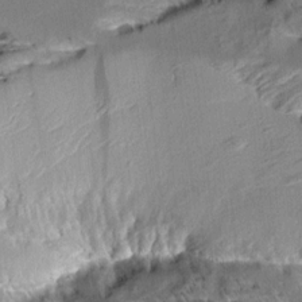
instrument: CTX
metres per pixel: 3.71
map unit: Aa
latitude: 9.5182
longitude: -141.1403
